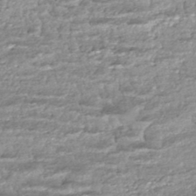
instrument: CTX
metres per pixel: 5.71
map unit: HNhu
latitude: -45.8045
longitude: 105.5966
